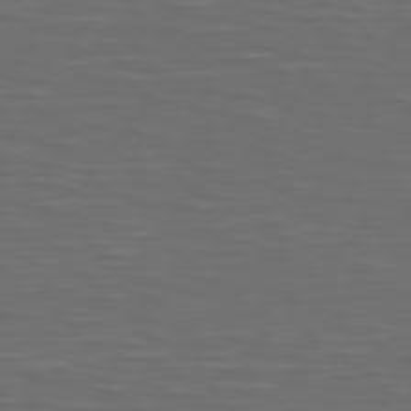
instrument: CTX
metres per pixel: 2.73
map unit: Hpe
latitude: 74.9136
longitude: -125.6316
